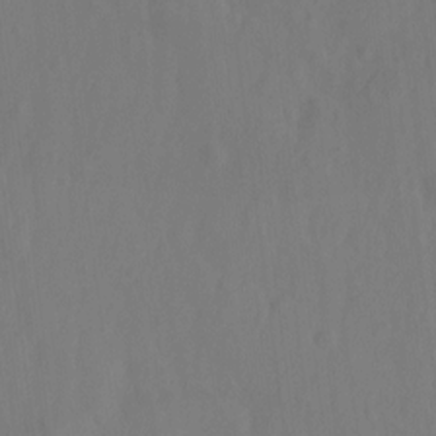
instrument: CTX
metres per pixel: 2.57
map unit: Hto
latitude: -12.0094
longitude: -38.9891
